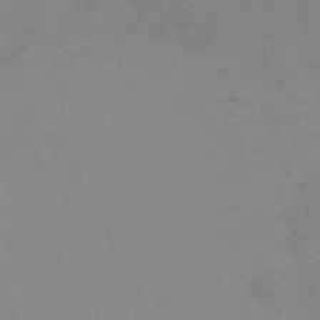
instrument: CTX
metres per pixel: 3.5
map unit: HNb
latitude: -54.4818
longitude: -45.5182
